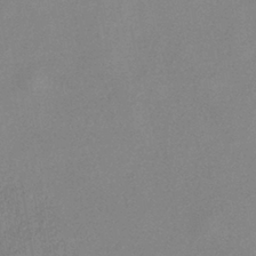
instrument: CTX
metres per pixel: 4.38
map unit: eHh
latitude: -40.8597
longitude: 120.1983
